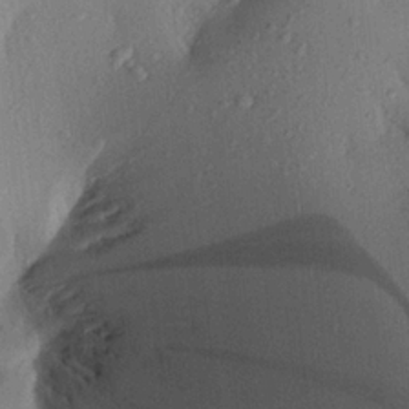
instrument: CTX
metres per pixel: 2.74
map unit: Aa
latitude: 20.7435
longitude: -147.7450
